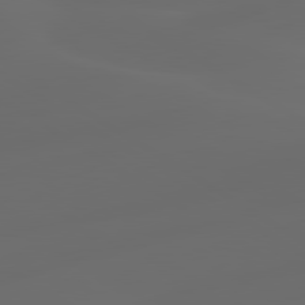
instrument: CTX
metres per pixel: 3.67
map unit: lApd
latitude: 80.1200
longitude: -91.1403
